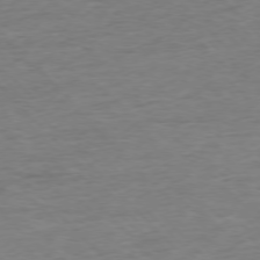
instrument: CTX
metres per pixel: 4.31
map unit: Ap
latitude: -76.6707
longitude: -89.0648
